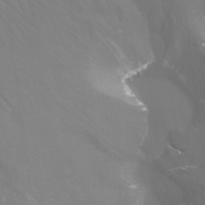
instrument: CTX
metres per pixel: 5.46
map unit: Htu
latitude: -12.8597
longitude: -48.3467
